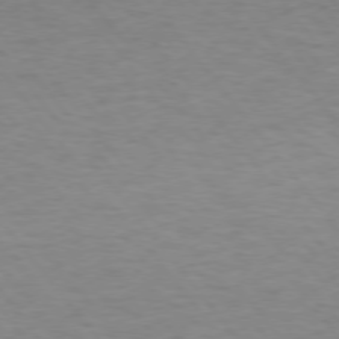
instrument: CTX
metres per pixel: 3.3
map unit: Hpe
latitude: 74.6868
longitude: -131.7639
